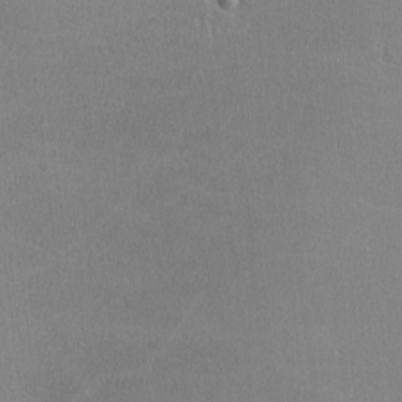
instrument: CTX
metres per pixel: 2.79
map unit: lHvf
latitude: -12.6141
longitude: -101.0648
